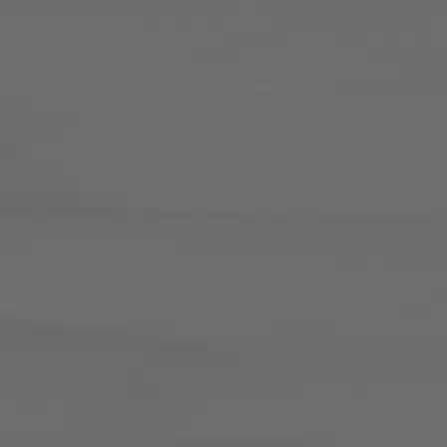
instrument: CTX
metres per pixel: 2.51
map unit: Hpe
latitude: 78.5924
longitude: -135.4615
